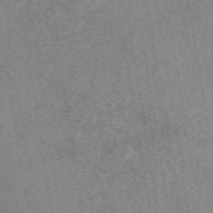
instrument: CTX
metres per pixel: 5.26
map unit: eAb
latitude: 48.6679
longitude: 111.1809
